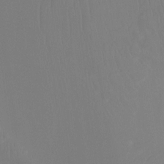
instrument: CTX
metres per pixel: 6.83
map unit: Ht
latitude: -8.1606
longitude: -31.6694
